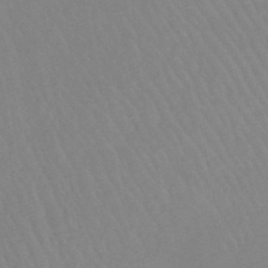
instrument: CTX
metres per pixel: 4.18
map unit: lHb
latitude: -48.7275
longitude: 71.2565
